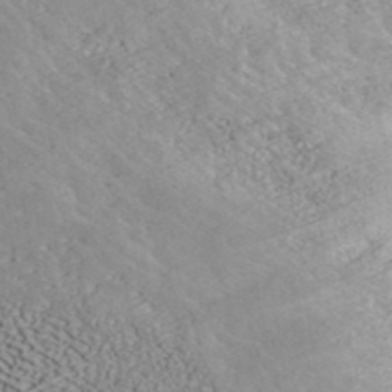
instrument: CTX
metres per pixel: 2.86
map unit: ANa
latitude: 40.0444
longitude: 19.0675
